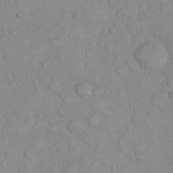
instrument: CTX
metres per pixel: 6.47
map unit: eHh
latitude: 22.4601
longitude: -59.4615
